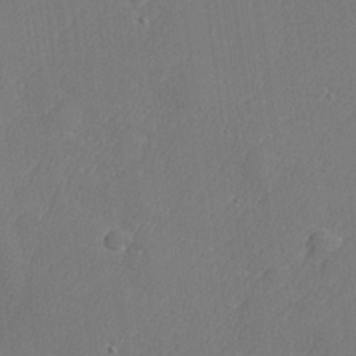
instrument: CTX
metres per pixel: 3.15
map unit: lHvf
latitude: 25.0080
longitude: 141.5588
